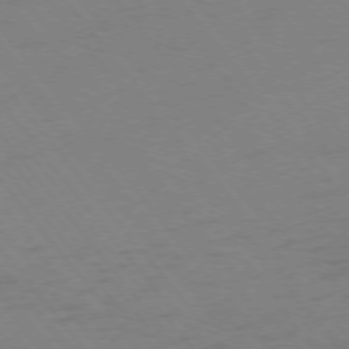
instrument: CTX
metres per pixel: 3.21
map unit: Ap
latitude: -75.5588
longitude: -70.7435
